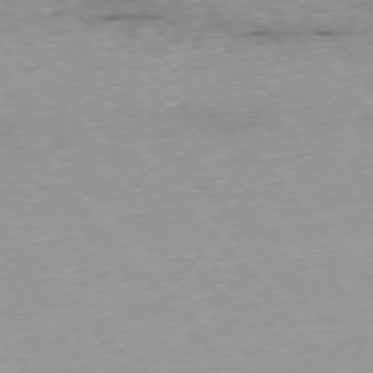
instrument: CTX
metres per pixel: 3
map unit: Ap
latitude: -76.5196
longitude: -89.8395
